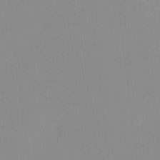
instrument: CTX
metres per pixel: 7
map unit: Ht
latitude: -14.5763
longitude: -50.4034
